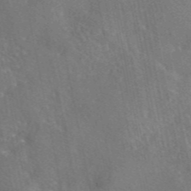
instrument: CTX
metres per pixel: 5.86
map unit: eAb
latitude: 46.4790
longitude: 111.8611
